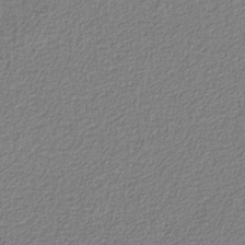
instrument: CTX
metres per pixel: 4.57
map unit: eAb
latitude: -38.2551
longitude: 52.2739
